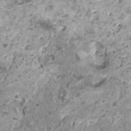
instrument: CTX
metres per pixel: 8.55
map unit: HNhu
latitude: 1.8961
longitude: 5.3320
